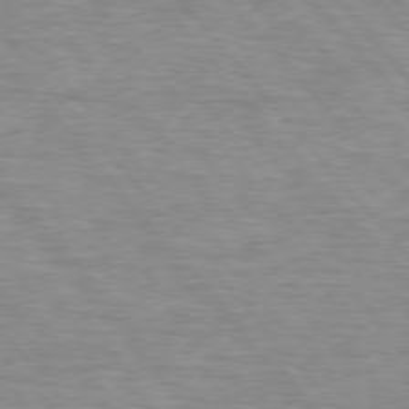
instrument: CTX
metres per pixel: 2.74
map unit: lApd
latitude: 76.1955
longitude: -86.7057
